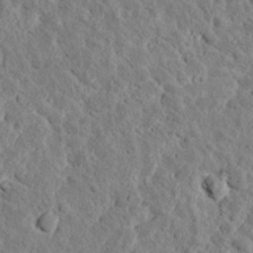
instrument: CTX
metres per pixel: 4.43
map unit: Ave
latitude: 17.7261
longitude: -135.1025
